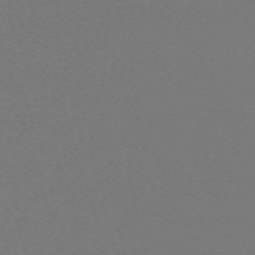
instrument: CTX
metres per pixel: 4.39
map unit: eHh
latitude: -63.1998
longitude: 52.2361
